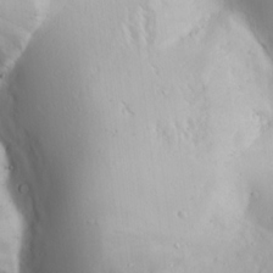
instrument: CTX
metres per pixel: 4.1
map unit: Ave
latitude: 22.6112
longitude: -136.8569
